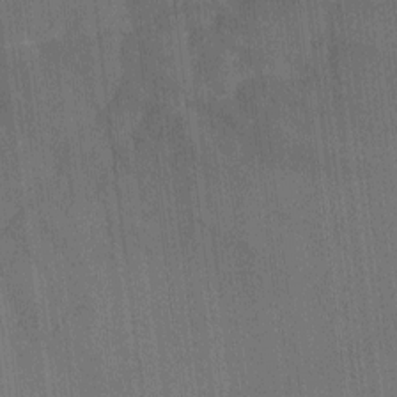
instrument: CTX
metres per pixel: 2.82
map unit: Ht
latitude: -2.6329
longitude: -28.1578
